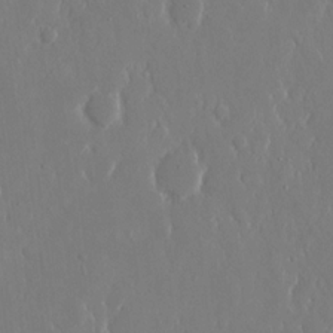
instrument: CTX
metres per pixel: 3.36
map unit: eHh
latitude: 14.1011
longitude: -71.6316
